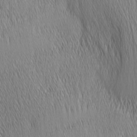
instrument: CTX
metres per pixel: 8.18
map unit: Nhu
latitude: -6.0472
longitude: -152.4034
